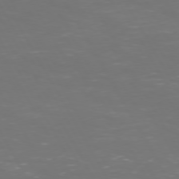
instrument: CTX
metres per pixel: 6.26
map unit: Hpe
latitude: 72.1389
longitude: -126.0444
